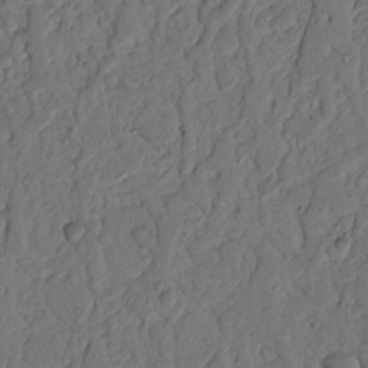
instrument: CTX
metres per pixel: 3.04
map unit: Nhu
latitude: 21.0648
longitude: -75.3293
